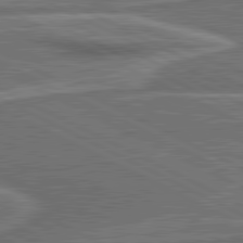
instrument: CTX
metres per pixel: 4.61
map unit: lApd
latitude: 81.2726
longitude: 141.5588
